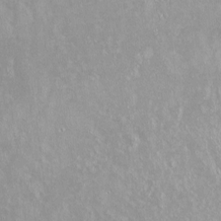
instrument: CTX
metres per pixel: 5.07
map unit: Ht
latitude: -14.5952
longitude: -43.9528
